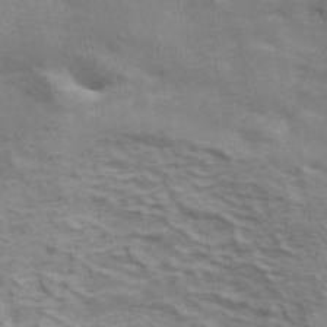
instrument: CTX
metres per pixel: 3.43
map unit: ANa
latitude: 42.2712
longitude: 17.4077
